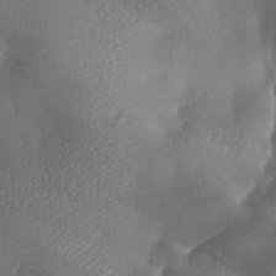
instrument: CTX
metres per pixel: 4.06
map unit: lAa
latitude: -8.3684
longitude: -127.9528
